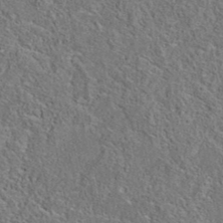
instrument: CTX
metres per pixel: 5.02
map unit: eAb
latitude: 36.1011
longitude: 112.7841
